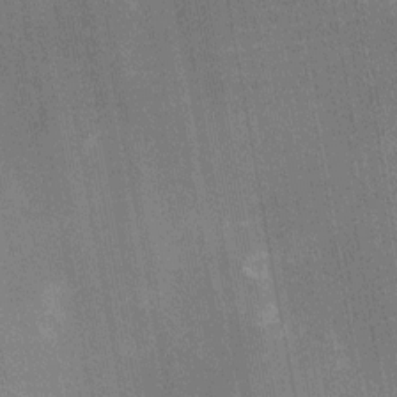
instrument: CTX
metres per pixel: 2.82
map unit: Nhu
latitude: -11.6155
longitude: -21.7072
